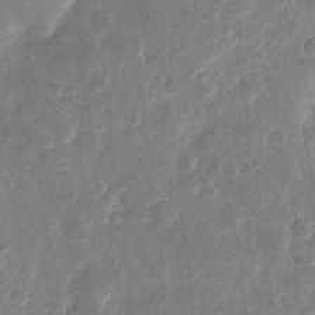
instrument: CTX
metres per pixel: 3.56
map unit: eHh
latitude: 4.2900
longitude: -71.4426
